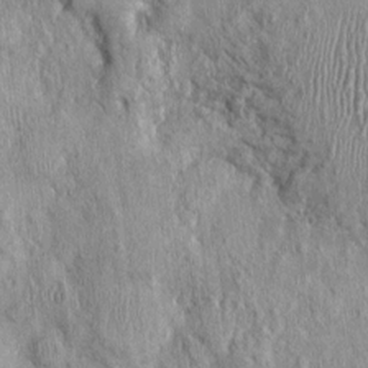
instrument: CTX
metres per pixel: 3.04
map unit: Nhu
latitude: -0.1228
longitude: -15.3671
